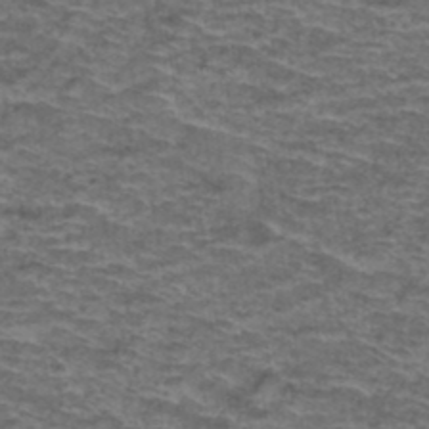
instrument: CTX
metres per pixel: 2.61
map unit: Hto
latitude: 38.1389
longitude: -42.9325
